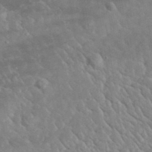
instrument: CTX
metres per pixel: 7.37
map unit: lHvf
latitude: 37.2537
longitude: -89.6694
